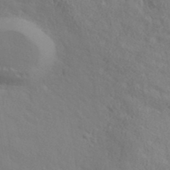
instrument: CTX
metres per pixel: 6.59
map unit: ANa
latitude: 39.3104
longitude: 21.0486
